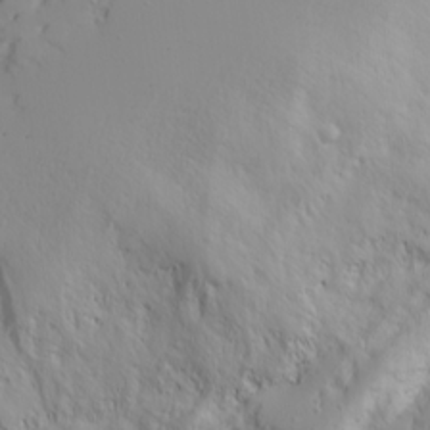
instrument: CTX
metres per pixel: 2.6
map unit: Ave
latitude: 18.3656
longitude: -129.2537
